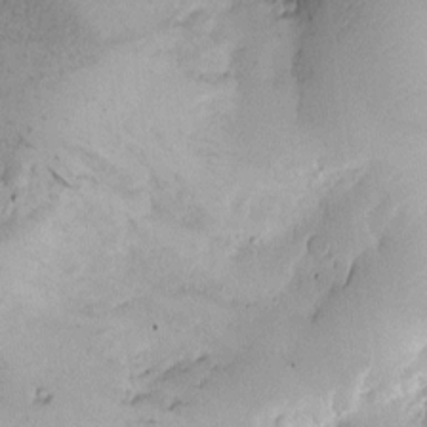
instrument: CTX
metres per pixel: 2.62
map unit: Htu
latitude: -2.9163
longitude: 171.0487
